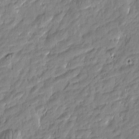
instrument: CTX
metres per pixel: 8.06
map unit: Htu
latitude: -6.2361
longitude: 174.7652
